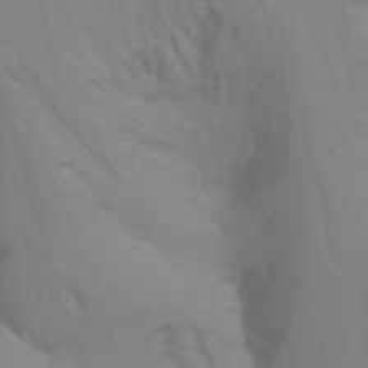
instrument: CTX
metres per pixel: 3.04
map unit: Nhu
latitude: -8.5952
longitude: -51.3859
